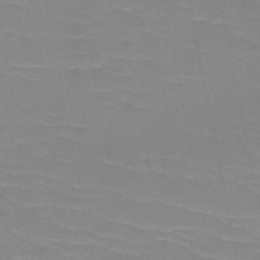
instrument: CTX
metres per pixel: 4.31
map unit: HNb
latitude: -48.8975
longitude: -49.2348
